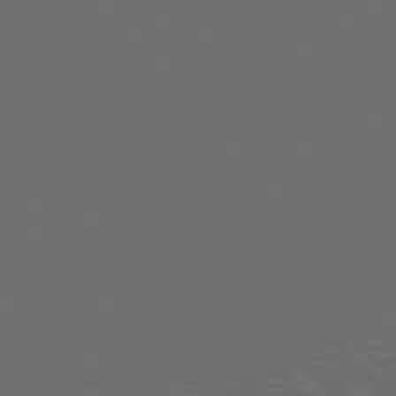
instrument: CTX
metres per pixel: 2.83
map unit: Hpe
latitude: 76.4979
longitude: -168.3845
